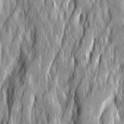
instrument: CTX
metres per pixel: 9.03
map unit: Ave
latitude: 14.8758
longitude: -135.3481
